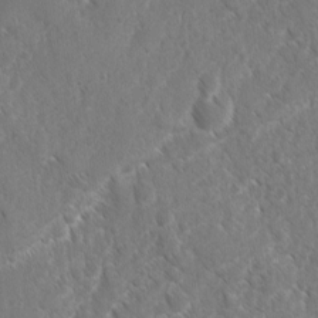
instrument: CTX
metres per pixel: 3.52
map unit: Ave
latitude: -10.5952
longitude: -119.4426
